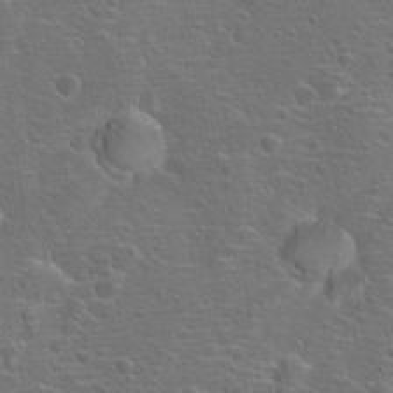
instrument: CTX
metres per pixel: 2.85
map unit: Hto
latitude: 18.3278
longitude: -42.3278
